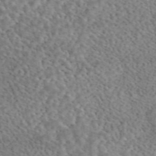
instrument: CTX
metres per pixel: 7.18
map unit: eAb
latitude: 44.8758
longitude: 115.0486
